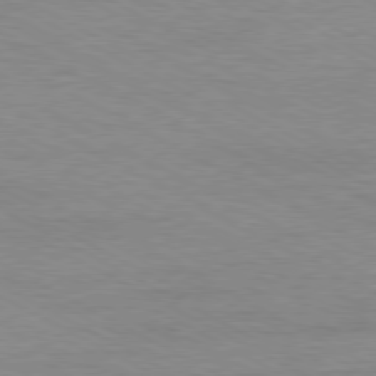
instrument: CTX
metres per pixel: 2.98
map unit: Ap
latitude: -80.6141
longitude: -86.1578
